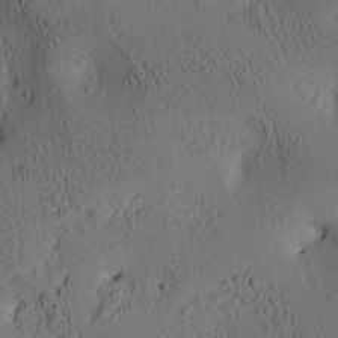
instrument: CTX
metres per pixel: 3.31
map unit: lAa
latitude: 6.7435
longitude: -114.5734
